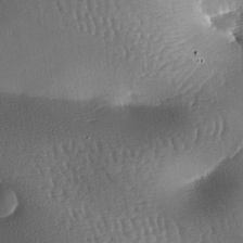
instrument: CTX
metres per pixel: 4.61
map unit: lAa
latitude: -7.7666
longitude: -128.8569
